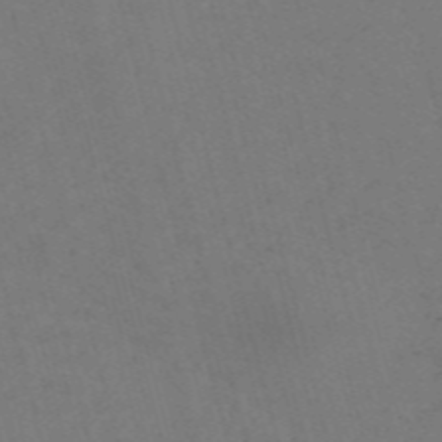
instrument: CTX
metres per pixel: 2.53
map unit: Nve
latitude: -57.9367
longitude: 55.0676
